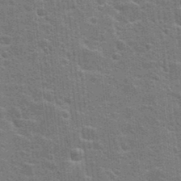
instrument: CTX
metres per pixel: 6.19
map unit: Hto
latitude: 23.7827
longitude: -47.2159
